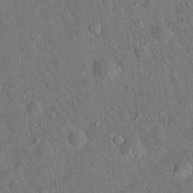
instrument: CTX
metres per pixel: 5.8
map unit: Hto
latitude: 19.8772
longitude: -53.0081
